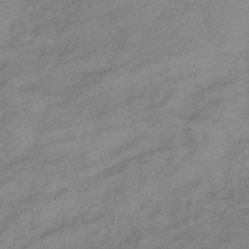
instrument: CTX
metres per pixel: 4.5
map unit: lHb
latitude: -35.2754
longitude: 72.2739
